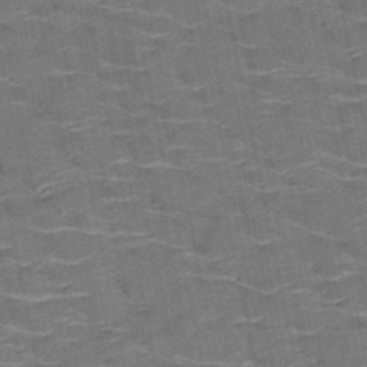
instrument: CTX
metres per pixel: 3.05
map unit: HNb
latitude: -50.8219
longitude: -47.5560
